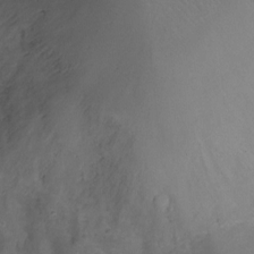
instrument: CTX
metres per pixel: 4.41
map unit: Nhu
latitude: -10.3306
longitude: -20.2145
